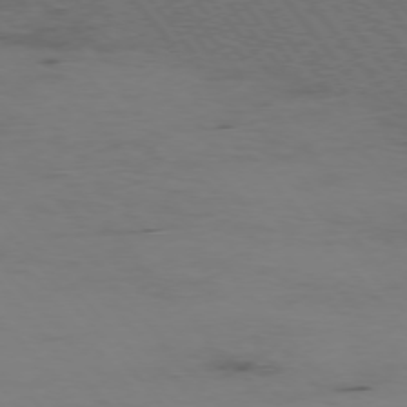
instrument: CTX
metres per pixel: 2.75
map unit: Hpe
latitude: -76.0472
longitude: -17.2537
